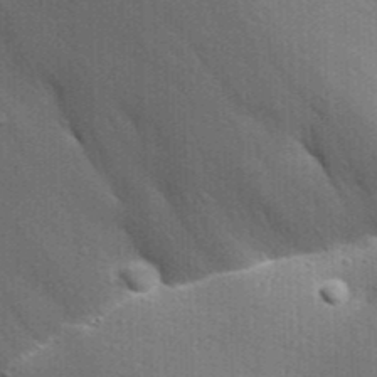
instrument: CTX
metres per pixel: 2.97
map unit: Aa
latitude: 31.1781
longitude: -135.1025
